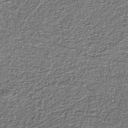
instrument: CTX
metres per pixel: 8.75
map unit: eAb
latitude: -39.9745
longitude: 51.3321
